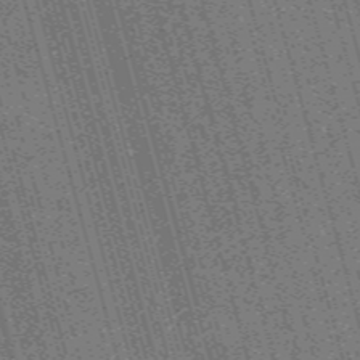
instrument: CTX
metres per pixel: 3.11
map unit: Nve
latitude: -59.6154
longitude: 62.0850
